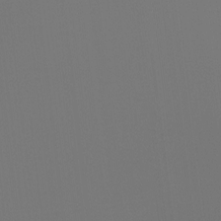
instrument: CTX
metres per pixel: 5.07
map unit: Ht
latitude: -4.2550
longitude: -60.6490
